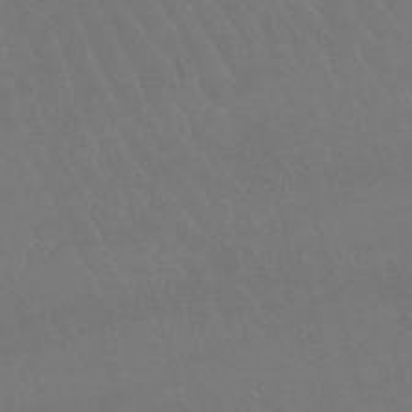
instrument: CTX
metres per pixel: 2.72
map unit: lHb
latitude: -47.1998
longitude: 77.4454
